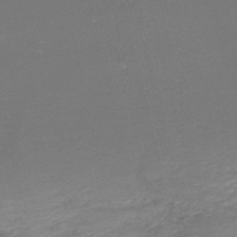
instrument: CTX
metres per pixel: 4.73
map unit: HNb
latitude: -51.5021
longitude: -41.4426
